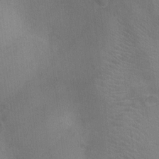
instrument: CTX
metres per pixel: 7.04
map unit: Ht
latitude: -4.3117
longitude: -17.1592
